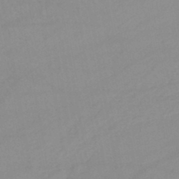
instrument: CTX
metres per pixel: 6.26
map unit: lHb
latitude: -43.8611
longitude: 67.0297
